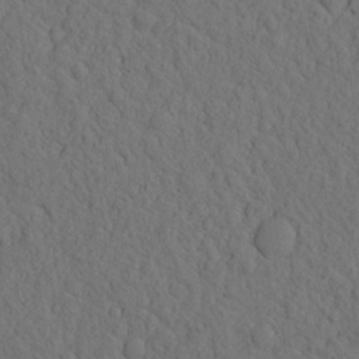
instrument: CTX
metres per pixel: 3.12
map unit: eHh
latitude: -1.8801
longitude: 18.1795
